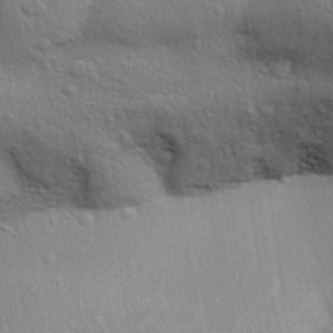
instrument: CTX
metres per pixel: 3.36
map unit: Aa
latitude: 31.2159
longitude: -144.7813
